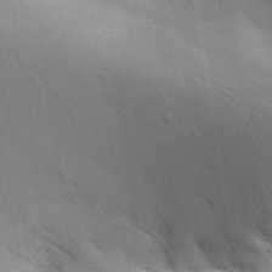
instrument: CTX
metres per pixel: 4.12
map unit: Aa
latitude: 30.7625
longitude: -144.9325
